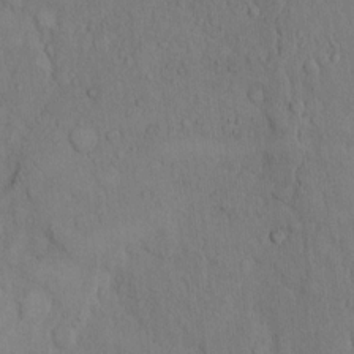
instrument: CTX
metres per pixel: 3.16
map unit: Hto
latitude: 8.9703
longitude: -60.4979
